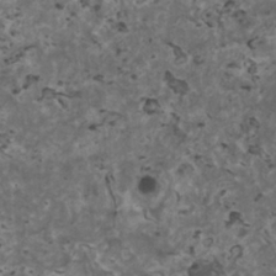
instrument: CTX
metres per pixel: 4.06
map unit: HNhu
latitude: 1.7260
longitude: 3.9367
